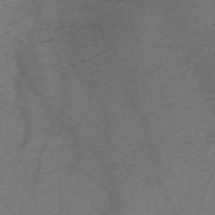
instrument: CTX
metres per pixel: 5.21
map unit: Nve
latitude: -59.5588
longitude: 64.7274
